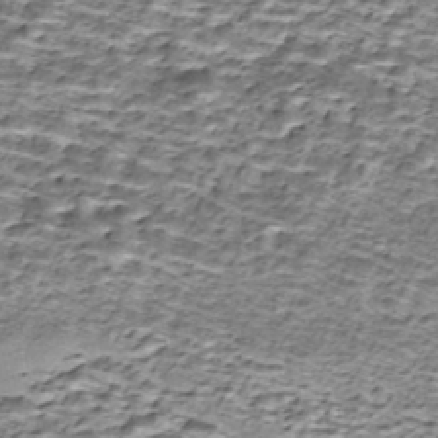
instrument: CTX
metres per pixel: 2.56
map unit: Nhe
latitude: -45.8800
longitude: 153.4454
